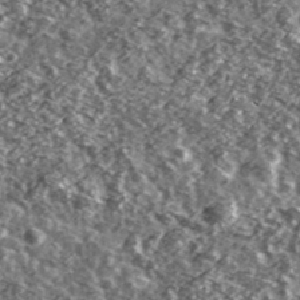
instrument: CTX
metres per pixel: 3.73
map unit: Ave
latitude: 40.9136
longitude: -106.1011
